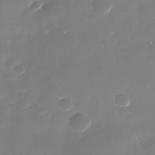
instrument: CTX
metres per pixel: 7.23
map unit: Nhu
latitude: -28.7841
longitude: -69.1781
